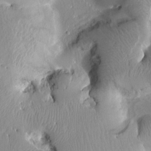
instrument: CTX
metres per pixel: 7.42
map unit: Htu
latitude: 1.8394
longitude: 176.4062
